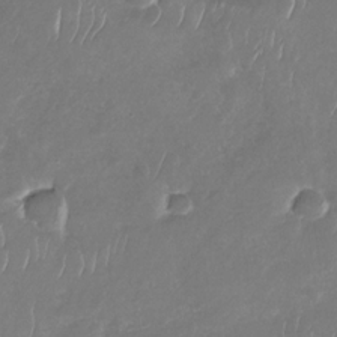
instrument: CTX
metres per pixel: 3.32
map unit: Nhu
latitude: -29.8233
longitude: -60.7624
